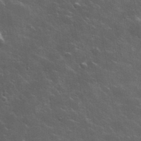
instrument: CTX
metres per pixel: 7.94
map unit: lHvf
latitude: 35.8772
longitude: -91.8772
